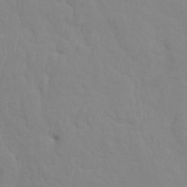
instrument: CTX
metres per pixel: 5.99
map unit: HNhu
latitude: 4.2333
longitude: -2.9702
